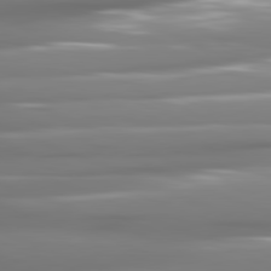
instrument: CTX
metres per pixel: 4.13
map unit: lApd
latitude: 81.4237
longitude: -143.4238
